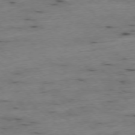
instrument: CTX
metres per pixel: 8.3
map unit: Ap
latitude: -77.4265
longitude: -89.9717
